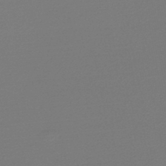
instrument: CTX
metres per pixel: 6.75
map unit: lHb
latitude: -46.9541
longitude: 66.2739
